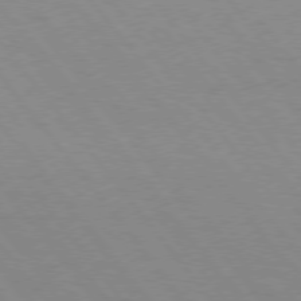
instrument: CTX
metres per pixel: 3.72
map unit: Hpe
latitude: 75.3293
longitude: -143.7828
